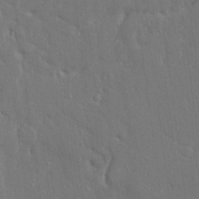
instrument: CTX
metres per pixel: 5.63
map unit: Ave
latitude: 17.5749
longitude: -141.1403
